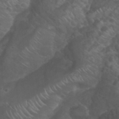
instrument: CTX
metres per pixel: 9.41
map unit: Nhu
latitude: 26.7624
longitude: -54.8002
